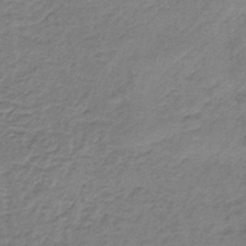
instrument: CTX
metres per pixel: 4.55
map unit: lHb
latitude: -36.7652
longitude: 61.1053
